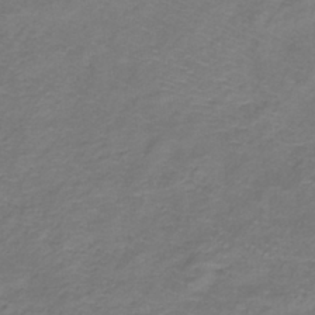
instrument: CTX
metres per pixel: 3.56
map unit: lHb
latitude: -37.5966
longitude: 72.6518
